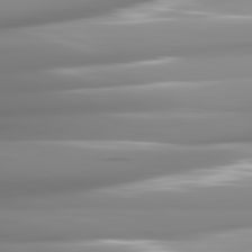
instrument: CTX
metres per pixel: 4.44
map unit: lApd
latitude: 82.0255
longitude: -143.6316
